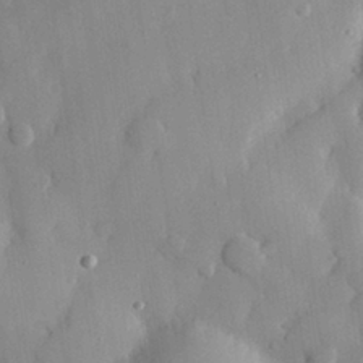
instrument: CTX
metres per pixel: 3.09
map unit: eHh
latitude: 28.9513
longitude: -78.0444
